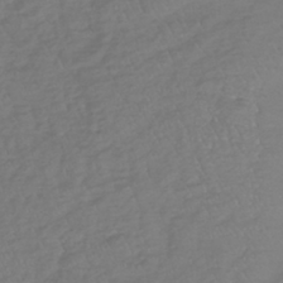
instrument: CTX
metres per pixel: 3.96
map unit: lHb
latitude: -39.2376
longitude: 70.0094
